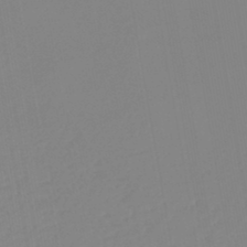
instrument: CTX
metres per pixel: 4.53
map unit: HNb
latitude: -44.9353
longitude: 55.3132
